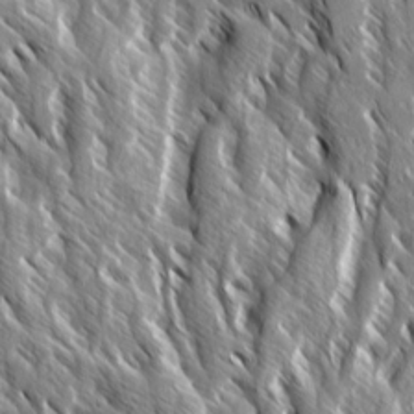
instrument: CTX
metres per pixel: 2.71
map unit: Ave
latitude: 14.6680
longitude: -133.8772
